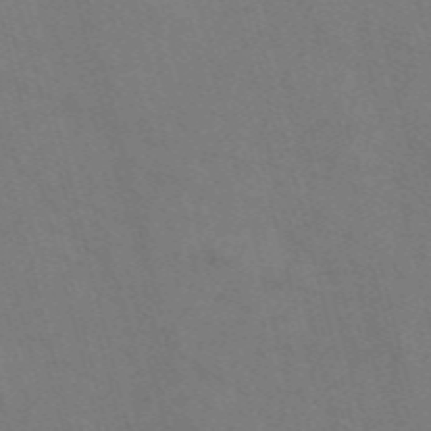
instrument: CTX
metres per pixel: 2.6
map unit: Nve
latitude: -57.7666
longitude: 51.5966
